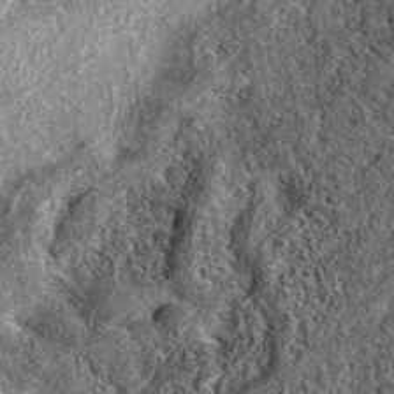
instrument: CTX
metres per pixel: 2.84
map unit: eAb
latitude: 38.3278
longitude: 107.8611
